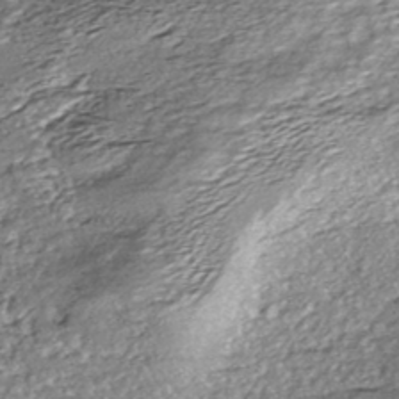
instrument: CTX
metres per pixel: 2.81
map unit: HNhu
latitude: -45.8233
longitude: 105.8611
